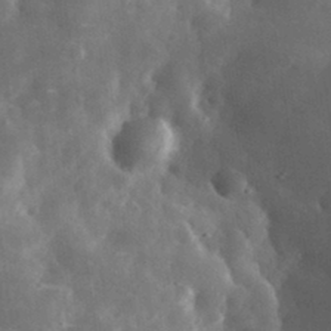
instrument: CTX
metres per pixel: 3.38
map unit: eHh
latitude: 31.3860
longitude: -72.4223
